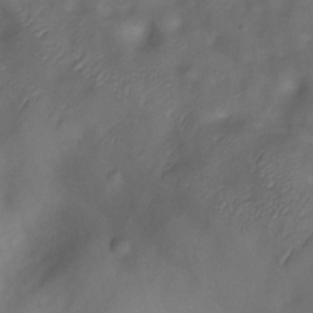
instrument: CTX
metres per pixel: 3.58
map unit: Hve
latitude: -30.6140
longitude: 92.3684
